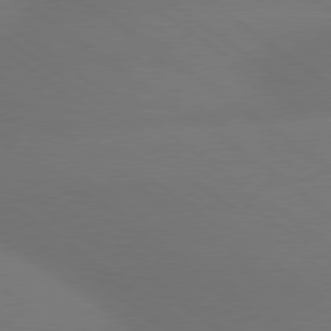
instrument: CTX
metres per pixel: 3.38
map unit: lApd
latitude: 79.0837
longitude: -151.4993
